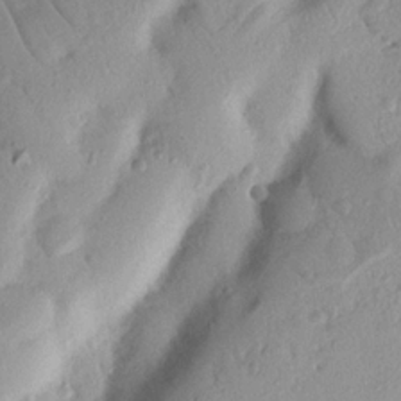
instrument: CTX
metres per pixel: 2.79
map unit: Nhu
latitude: 19.7071
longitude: -77.1214
